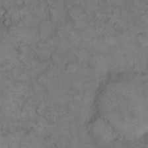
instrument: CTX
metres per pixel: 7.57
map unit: eHh
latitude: 12.2334
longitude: -63.3104
